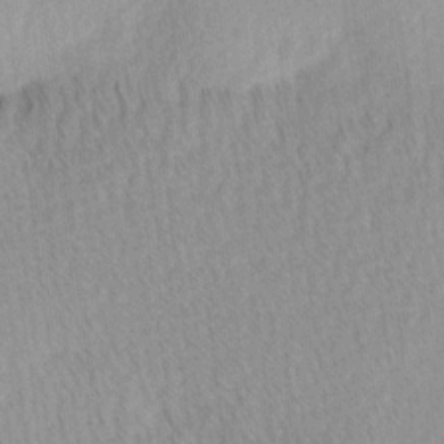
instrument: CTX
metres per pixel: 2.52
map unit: Ave
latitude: 11.4804
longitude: -107.1781
